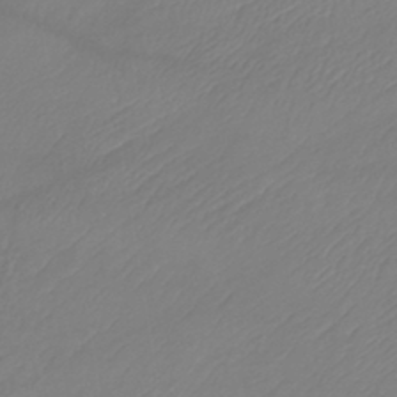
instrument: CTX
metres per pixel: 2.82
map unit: lHb
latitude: -40.8219
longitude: 72.2739
